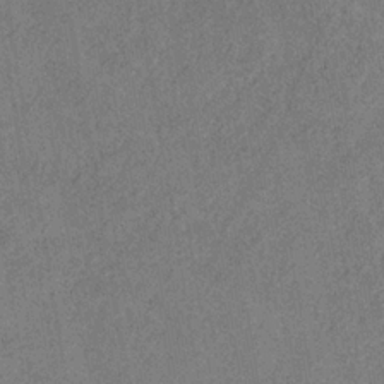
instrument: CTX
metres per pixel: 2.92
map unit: HNb
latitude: -33.1054
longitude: 57.0108
